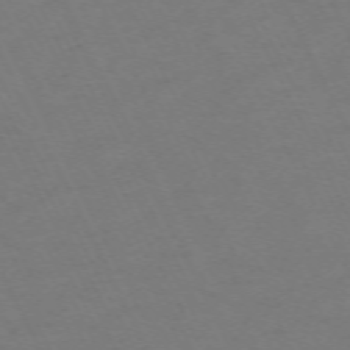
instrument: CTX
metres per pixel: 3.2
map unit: Hpe
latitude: -70.7463
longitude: 15.1998
